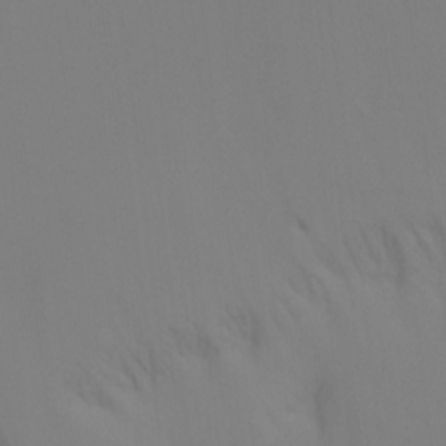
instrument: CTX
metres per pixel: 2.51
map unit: Ht
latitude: -13.2565
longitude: -50.3467
